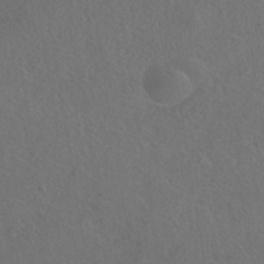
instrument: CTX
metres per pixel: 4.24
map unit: HNhu
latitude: -39.0676
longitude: 101.0108
